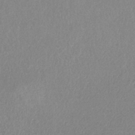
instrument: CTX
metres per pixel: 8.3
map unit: HNb
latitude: -33.0865
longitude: 55.4832
